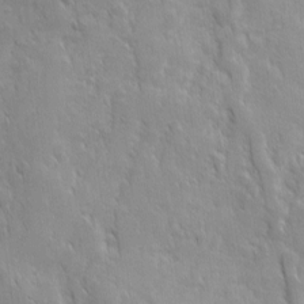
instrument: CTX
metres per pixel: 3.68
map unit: Ave
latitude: 10.0444
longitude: -103.7260
